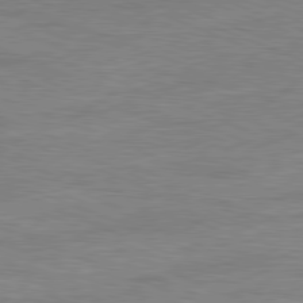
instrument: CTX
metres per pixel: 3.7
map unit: Ap
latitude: -81.8612
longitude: -83.2537
